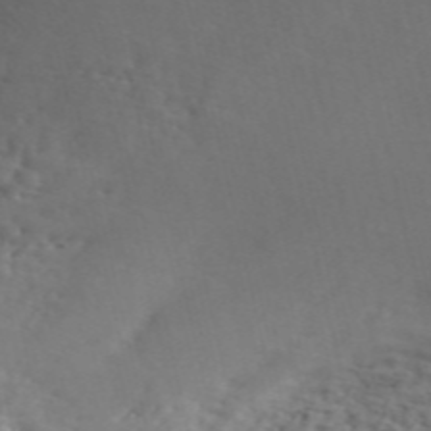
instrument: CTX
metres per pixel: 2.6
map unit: ANa
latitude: 50.2333
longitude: -81.5749
